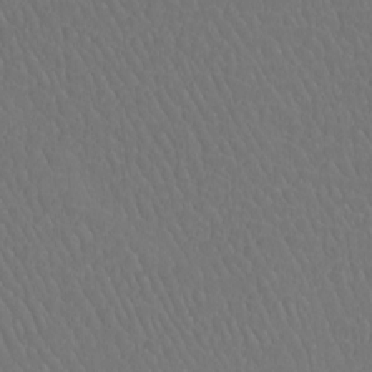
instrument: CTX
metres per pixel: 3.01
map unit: Htu
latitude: -11.2565
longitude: -72.7057
